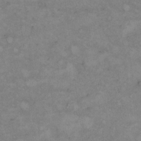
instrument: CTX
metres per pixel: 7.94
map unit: Hto
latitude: 9.0459
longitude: -60.1578
